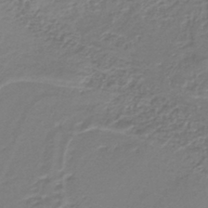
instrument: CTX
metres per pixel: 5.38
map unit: lHb
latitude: -41.8611
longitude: 52.1794
